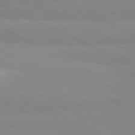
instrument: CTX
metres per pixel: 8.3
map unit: lApd
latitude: 81.4615
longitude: 179.7666
